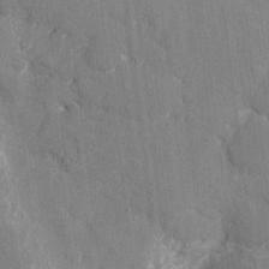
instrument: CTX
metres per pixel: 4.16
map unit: eHh
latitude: 8.0444
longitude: -67.9150
